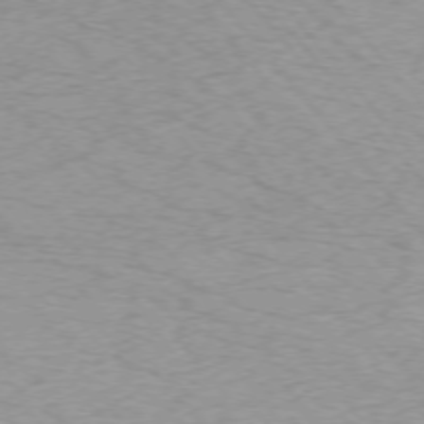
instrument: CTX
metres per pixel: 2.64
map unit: Ap
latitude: -75.4644
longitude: -81.0080
